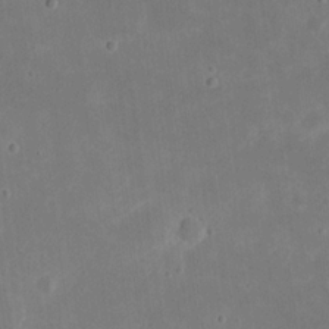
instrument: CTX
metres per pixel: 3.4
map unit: eHh
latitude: 20.9703
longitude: -70.8947
